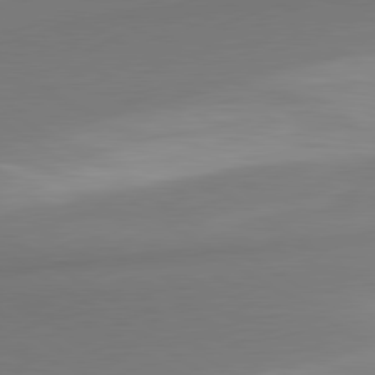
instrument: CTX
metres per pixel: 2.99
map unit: lApd
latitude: 80.3278
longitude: 175.7288
